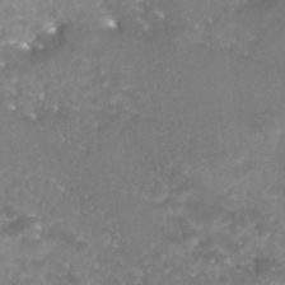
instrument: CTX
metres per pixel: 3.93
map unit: Nhu
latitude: 24.9324
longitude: -53.6127
